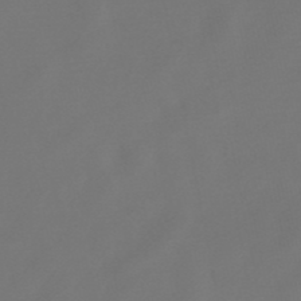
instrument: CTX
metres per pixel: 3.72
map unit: lHb
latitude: -47.6910
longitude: 72.4062
